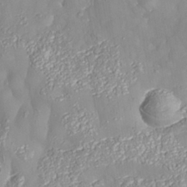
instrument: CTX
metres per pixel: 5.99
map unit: Nhe
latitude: -37.5399
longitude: 138.4440
